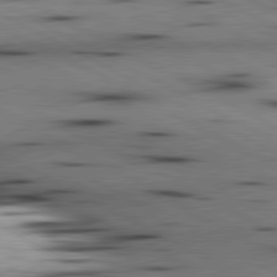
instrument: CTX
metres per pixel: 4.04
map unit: lApd
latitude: 80.6490
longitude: 156.7841
